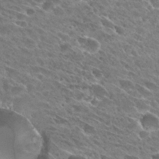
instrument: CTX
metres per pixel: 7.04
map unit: Hto
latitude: 27.6883
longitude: -41.6693
